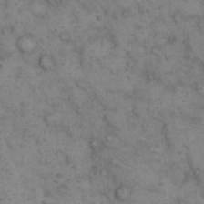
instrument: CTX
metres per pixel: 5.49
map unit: eHh
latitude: 14.4790
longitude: -64.7057
